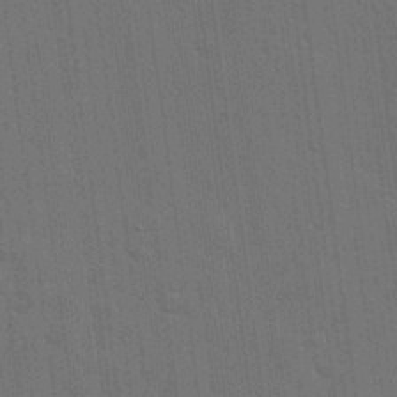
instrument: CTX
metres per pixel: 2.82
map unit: lHvf
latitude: 19.1970
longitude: -113.8772
